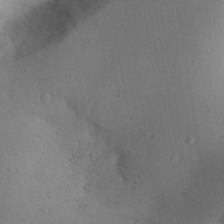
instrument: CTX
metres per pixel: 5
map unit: Aa
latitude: 31.0648
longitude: -144.1389
